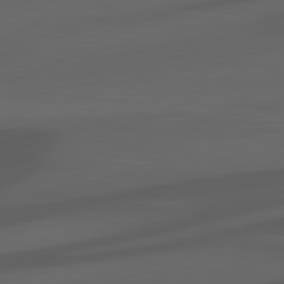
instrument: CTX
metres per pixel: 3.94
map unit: lApd
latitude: 81.9528
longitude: 127.0675
